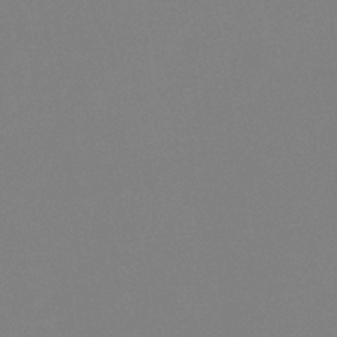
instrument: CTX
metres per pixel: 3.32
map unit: eHb
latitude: -30.3306
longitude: 72.1606
